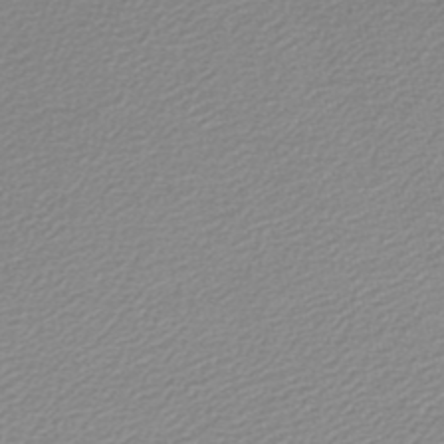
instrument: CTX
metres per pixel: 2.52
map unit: lHb
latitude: -46.6140
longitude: 60.0283
